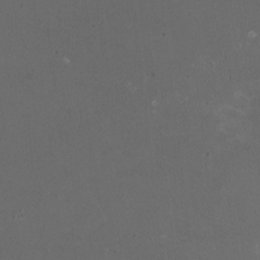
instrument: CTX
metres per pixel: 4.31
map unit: HNhu
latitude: -1.8045
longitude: -4.1956
